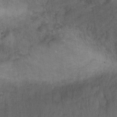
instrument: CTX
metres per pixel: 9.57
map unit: Ht
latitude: -5.5399
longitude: -36.7624
